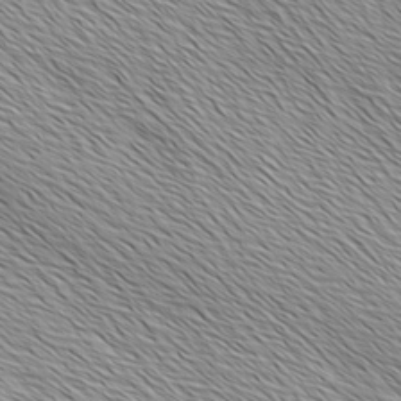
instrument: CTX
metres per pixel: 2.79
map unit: Ave
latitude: 1.8583
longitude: -114.6112
